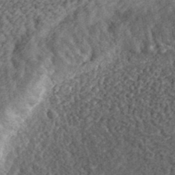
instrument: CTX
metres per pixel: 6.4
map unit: eHh
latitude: 37.5182
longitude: -79.4994
